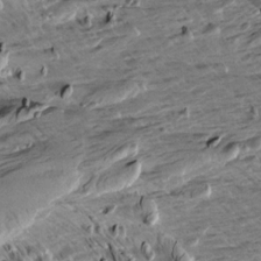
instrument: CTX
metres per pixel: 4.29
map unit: Aa
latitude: 10.1011
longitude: -140.4412
